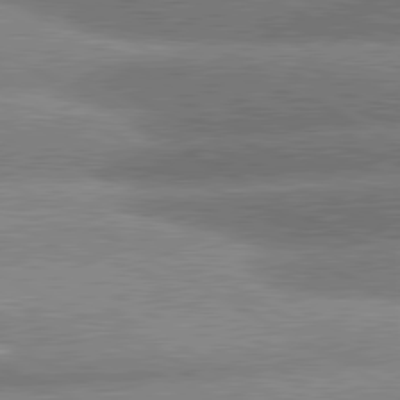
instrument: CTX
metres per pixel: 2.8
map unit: lApd
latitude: 80.9703
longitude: -162.7247
